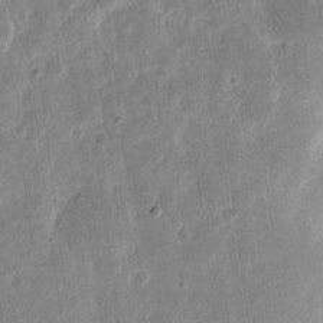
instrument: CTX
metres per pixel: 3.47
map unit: eHh
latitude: 12.0444
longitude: -73.5560
